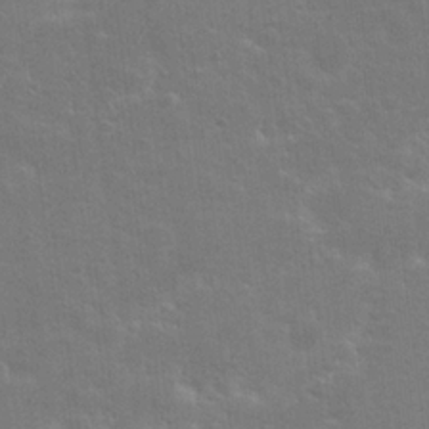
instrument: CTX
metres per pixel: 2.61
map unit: Hto
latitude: 20.7813
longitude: -39.9717
